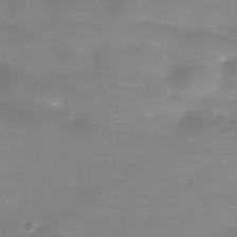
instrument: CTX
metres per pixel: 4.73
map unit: Nhe
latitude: -36.1416
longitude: -90.2334
